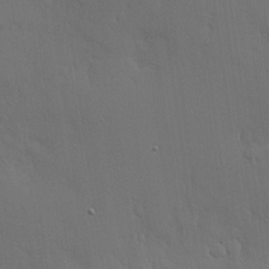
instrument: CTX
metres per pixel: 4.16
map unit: lHvf
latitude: 18.5734
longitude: -117.1214
